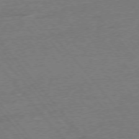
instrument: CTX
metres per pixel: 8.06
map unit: Ap
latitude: -76.5007
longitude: -96.1767
